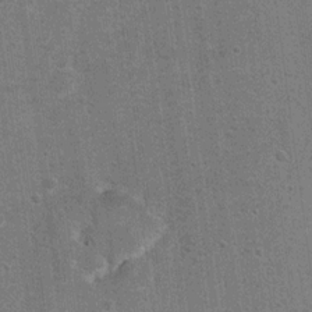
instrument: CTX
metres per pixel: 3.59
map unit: Hto
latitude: 11.1025
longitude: -36.2144
